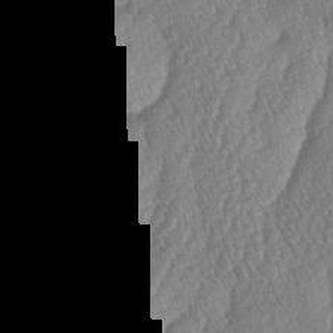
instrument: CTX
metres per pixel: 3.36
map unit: lAa
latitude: -6.1228
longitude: -130.3657
